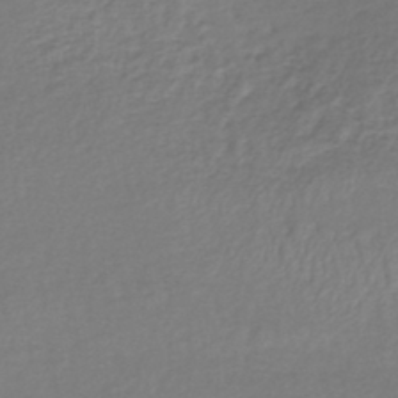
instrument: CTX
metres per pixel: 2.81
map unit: lHb
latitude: -42.9163
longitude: 73.0675
